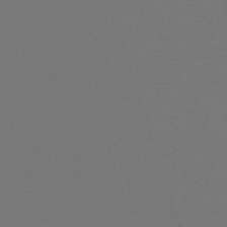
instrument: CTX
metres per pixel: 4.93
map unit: eHh
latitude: -63.5777
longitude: 52.9352
